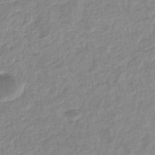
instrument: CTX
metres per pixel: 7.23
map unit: eHb
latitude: -35.7100
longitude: 77.1242
